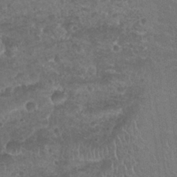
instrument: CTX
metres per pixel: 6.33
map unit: Nhu
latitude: 25.2159
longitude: -51.9150
